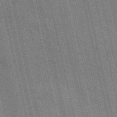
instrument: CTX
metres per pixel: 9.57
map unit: eAb
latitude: 51.0269
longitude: 110.1794
